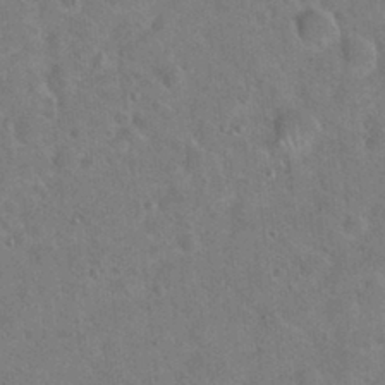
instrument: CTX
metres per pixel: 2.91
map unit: Hto
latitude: 19.7638
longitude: -50.0255
